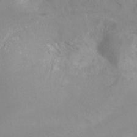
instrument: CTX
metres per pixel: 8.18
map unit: Htu
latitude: -15.6533
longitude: -47.4427
